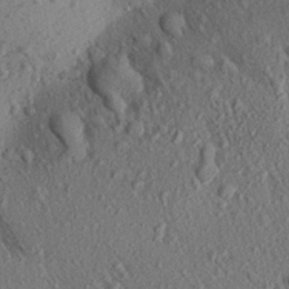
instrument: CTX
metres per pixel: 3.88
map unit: Aa
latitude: 27.8206
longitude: -141.9906
